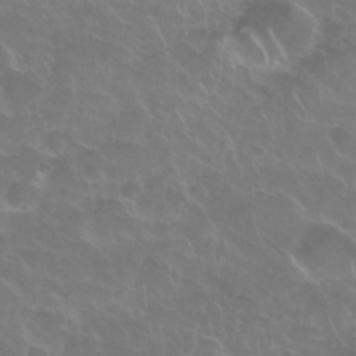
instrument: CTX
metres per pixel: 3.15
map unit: Nhu
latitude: 28.1955
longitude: -61.3481
